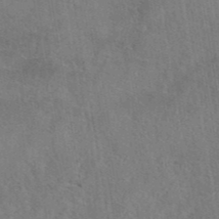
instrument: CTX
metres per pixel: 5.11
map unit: eAb
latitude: 42.8569
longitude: 104.5762
